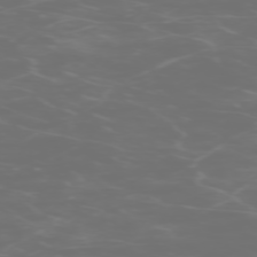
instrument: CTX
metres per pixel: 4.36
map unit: Hpe
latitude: -73.8989
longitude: 5.9178
